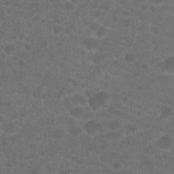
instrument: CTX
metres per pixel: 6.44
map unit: Hto
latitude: 19.5560
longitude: -38.9514
